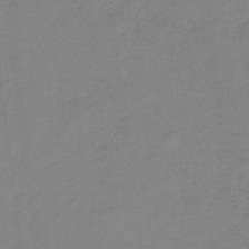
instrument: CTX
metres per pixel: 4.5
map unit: lHb
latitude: -32.8030
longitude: 64.4818
